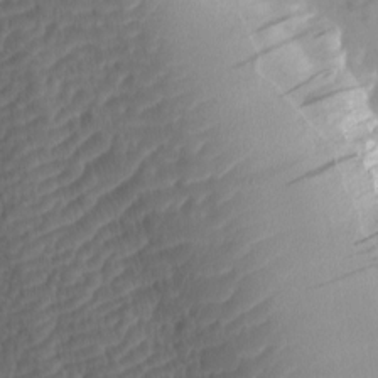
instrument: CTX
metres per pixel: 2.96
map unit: lAa
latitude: -7.0297
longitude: -126.3467
